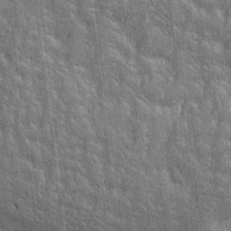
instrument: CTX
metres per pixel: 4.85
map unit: Htu
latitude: -5.0864
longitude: -179.3293
